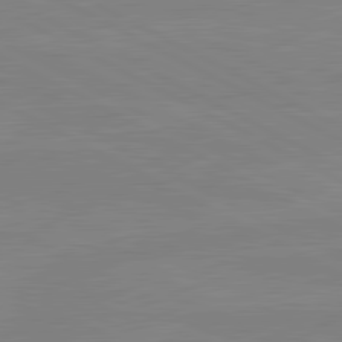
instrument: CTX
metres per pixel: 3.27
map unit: lApd
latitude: 81.2348
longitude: -176.2900
